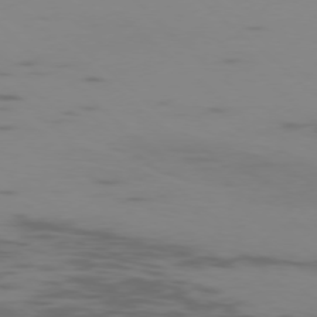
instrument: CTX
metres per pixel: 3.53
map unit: Ap
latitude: -77.4454
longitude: -67.4237
